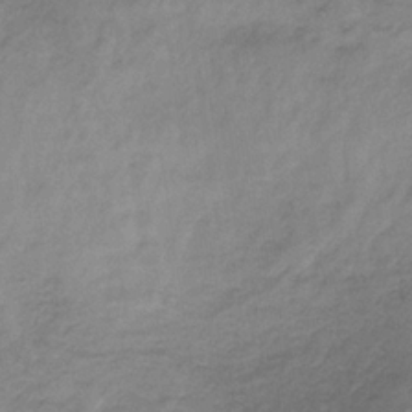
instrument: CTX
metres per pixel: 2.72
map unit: HNb
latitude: -33.5588
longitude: 62.8597
